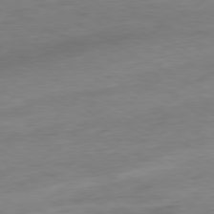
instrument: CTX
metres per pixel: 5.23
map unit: Ap
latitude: -80.3873
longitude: -102.2900
